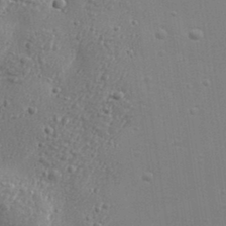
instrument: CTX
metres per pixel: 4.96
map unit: Aa
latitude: 32.8191
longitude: -133.9150
